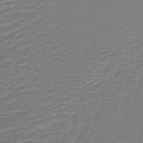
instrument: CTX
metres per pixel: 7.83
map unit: lHb
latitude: -41.6344
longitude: 53.7099
